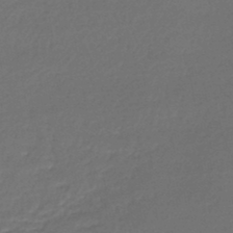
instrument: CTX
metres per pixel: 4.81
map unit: lHb
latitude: -46.4440
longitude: 63.1620
